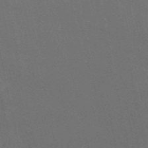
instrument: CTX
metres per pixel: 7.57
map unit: HNb
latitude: -49.2943
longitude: 59.4265
